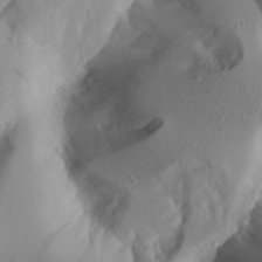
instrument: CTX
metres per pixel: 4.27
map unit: Aa
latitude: 23.9150
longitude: -131.2915
